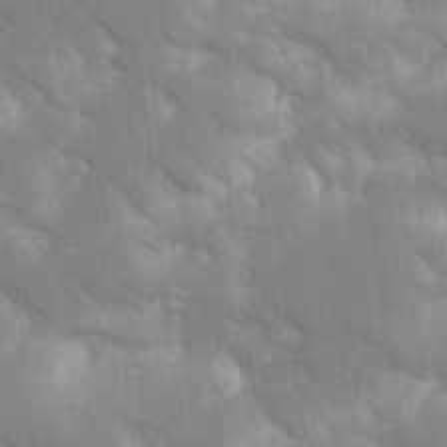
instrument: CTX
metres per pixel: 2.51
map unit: Aa
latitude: 17.1214
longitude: -149.4049
